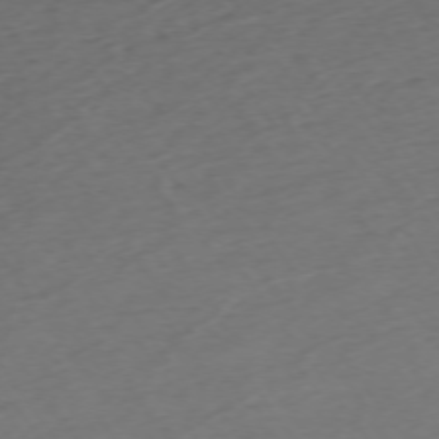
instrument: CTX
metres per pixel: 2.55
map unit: Ap
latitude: -74.5007
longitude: -80.7435
